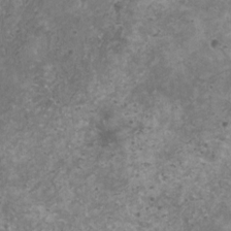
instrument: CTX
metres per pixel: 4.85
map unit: HNhu
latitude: 1.6693
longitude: 3.2376
